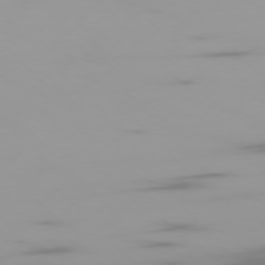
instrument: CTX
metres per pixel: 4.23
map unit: Ap
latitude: -77.1242
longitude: -72.9136
